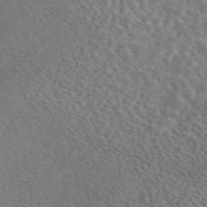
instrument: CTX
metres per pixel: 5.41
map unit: eAb
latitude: 44.2900
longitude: 111.5399
